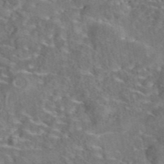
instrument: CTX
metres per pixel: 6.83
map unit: eAb
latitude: 43.0081
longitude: 110.7463
